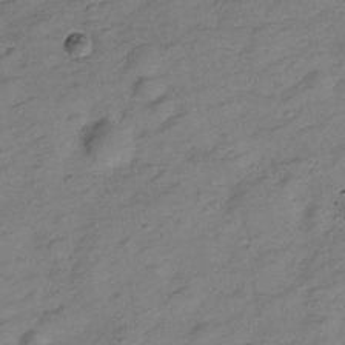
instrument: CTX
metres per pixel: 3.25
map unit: Hve
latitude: -28.1984
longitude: 92.5763
